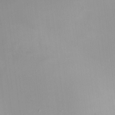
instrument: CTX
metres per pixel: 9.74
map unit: HNhu
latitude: 7.4048
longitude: 9.7666
